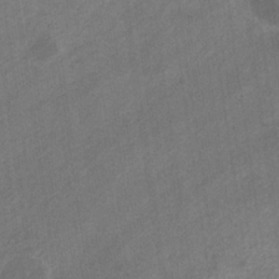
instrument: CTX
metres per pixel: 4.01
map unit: eHb
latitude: -31.5966
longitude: 71.4832
